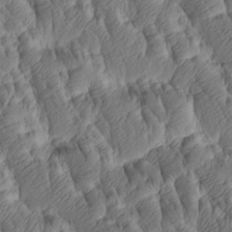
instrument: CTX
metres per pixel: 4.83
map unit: Htu
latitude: -5.8989
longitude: 177.9178
